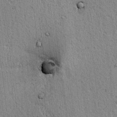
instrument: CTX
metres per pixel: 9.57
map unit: lAvf
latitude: 6.3278
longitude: 164.8975
